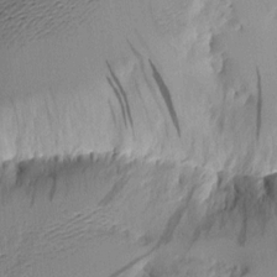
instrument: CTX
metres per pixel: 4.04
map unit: Aa
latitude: 11.5182
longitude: -127.0648
